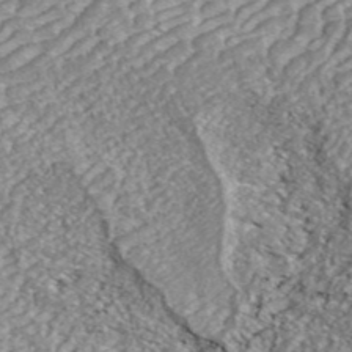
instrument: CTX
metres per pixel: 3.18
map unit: ANa
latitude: 43.7450
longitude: 37.0297
